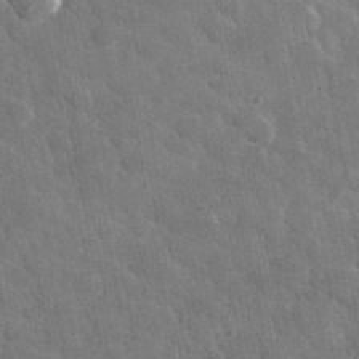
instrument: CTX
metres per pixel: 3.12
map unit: lHvf
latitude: 34.2144
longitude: -86.3278
